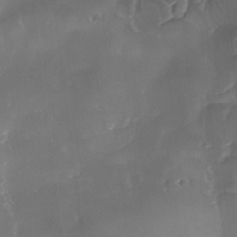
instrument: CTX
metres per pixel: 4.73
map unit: Ave
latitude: -9.8233
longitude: -122.3845
